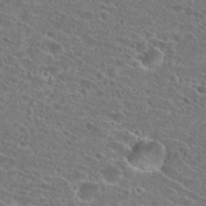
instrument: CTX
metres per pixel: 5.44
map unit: Hto
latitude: 24.8380
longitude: -45.8961
